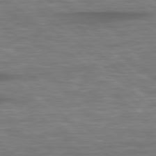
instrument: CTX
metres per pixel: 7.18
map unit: lApd
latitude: 78.9892
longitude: -116.2523
